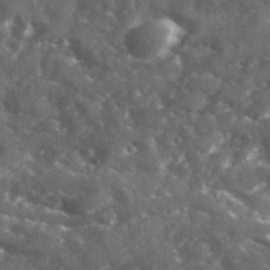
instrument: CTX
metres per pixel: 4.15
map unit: Ave
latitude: 18.6868
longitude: -130.1956
